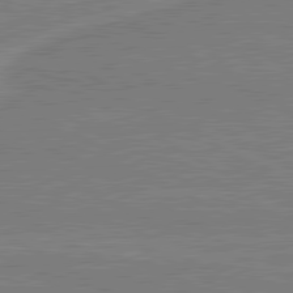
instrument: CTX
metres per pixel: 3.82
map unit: lApd
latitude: 80.5735
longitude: 168.9163
